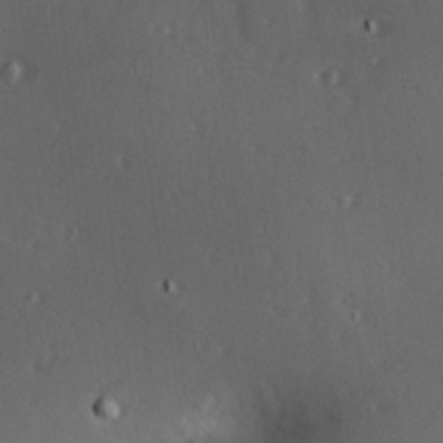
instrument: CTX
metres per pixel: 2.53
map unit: Hve
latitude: 13.3293
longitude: -90.3089
